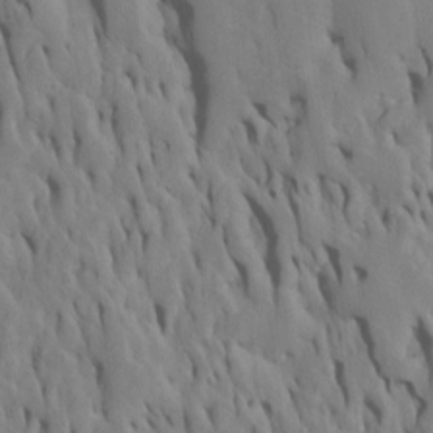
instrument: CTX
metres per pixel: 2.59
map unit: Htu
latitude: -7.1431
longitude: 144.8219
